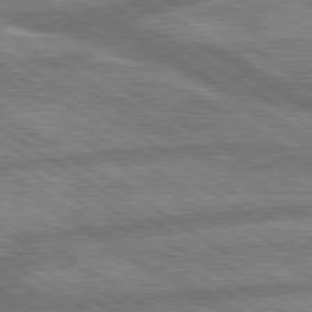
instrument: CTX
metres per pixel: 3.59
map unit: lApd
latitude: 79.8395
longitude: -170.1956
